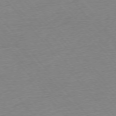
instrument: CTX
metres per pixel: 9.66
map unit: Ap
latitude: -76.2550
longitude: -93.6882
